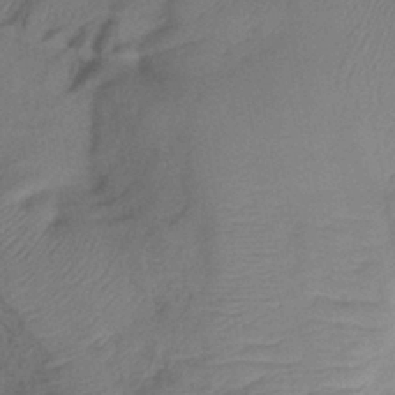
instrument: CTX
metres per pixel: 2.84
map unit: lHb
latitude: -40.9542
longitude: 77.8044
